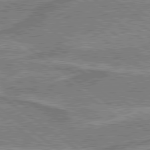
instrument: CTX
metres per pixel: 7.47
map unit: lApd
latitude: 79.4049
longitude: 175.9556
